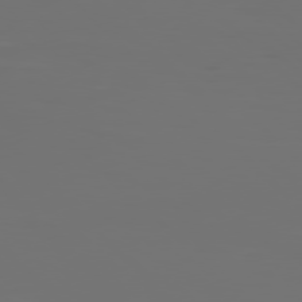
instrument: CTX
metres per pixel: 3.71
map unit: Hpe
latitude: 77.6316
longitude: -135.8961
